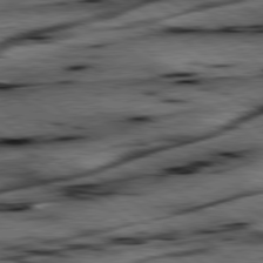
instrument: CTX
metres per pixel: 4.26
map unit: lApd
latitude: 79.5938
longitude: -47.9339
